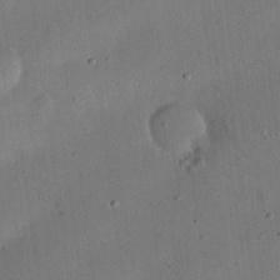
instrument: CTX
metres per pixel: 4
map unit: eHh
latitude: 25.4615
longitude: -69.2348
